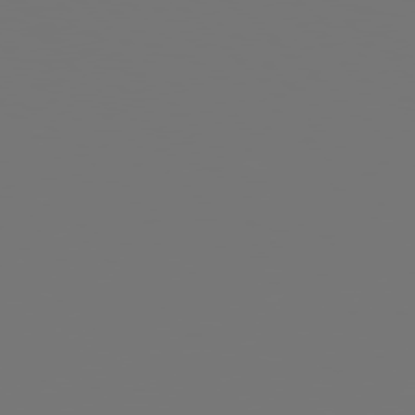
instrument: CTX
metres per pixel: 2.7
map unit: Hpe
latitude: 77.7827
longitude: -177.0269
